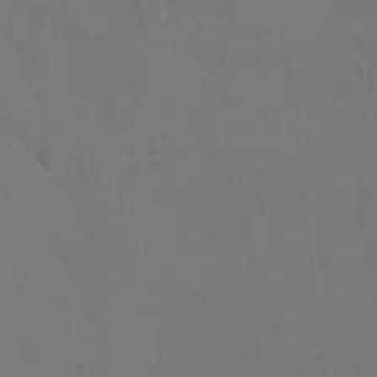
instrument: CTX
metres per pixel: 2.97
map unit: Ht
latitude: 1.9150
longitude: -34.2333
